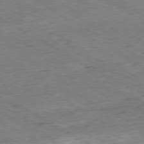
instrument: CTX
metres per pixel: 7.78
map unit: Ap
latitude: -80.3495
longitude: -83.6127
